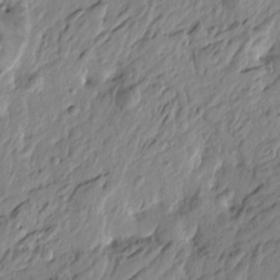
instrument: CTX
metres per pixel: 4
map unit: Htu
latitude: -5.0864
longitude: 179.3509
